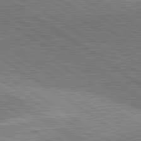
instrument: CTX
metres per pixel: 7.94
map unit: lApd
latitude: 81.6505
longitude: 140.9542
